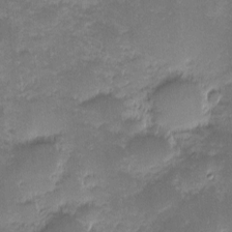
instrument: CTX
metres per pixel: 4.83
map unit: eHh
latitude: -1.6344
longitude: -86.1200
